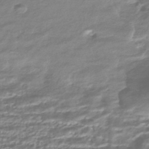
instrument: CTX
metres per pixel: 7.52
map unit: HNhu
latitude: -43.4076
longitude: 98.0661
